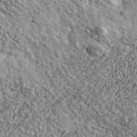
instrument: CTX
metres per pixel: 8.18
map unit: Ave
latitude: 40.7246
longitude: -107.9150
